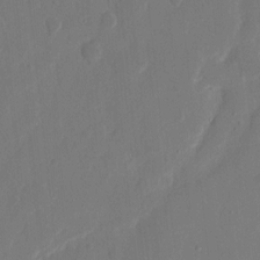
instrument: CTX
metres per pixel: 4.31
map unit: eHh
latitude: 9.5938
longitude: -67.6882
